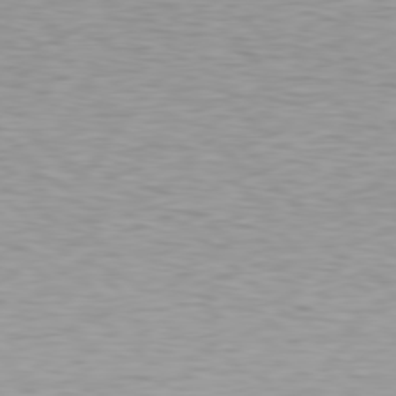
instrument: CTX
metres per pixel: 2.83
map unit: Hpe
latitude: 78.5924
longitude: -167.1214
